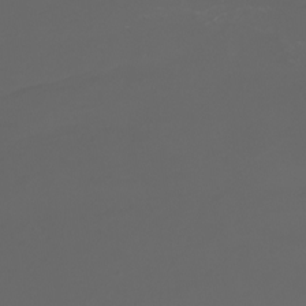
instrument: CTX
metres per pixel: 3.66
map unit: Nhu
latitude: -4.5573
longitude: -72.7247
